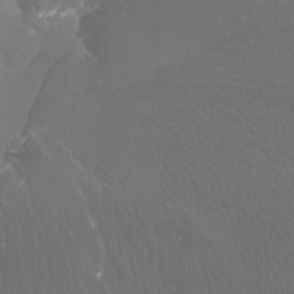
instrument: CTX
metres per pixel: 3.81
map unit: Htu
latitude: -6.9730
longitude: -33.6883
